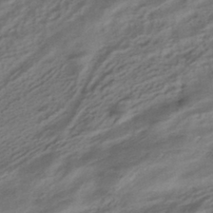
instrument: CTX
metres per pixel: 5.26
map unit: HNhu
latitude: -42.0472
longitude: 105.3320
